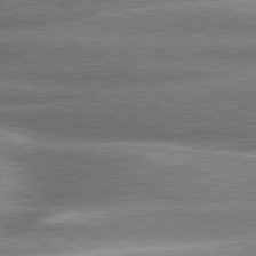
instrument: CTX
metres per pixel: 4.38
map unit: lApd
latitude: 80.4601
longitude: -137.7261
